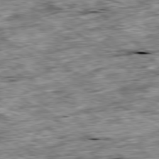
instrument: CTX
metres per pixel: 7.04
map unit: Ap
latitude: -80.1795
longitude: -90.3845
